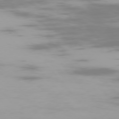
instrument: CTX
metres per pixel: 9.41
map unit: Ap
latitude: -76.7463
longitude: -74.0822
